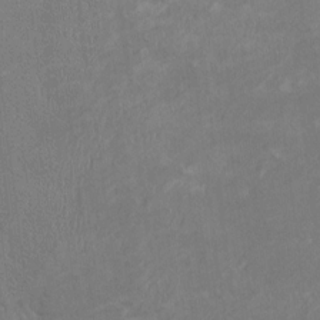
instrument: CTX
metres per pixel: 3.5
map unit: HNhu
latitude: 3.6127
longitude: -3.8016
